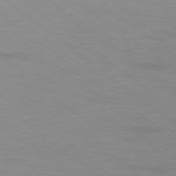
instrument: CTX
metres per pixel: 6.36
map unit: Ap
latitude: -78.0661
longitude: -94.4412
